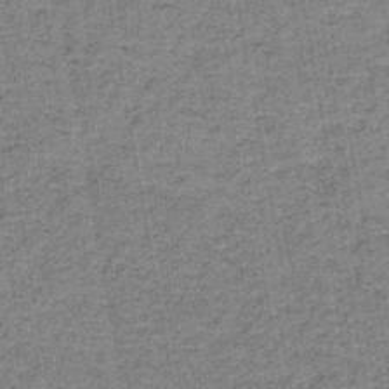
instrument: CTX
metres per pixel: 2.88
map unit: lHb
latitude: -43.4454
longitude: 56.0472
